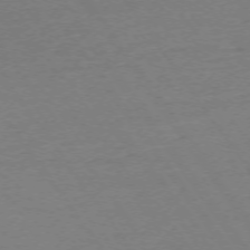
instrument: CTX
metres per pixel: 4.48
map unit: Ap
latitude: -73.9367
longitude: -85.1592
